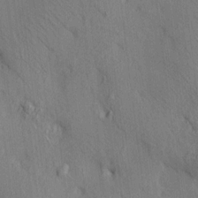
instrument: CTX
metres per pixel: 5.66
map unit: HNhu
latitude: 12.8191
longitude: 10.3495
